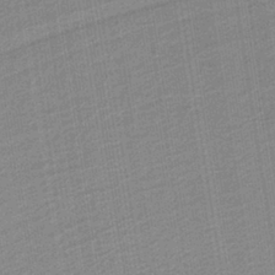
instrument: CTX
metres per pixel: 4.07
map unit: HNb
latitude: -37.8800
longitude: 56.0472
